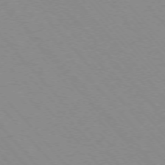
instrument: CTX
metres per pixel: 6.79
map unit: Ap
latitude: -75.7100
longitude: -63.4805
